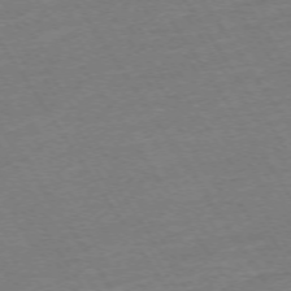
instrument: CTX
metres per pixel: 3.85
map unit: Ap
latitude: -73.6533
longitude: -84.3845
